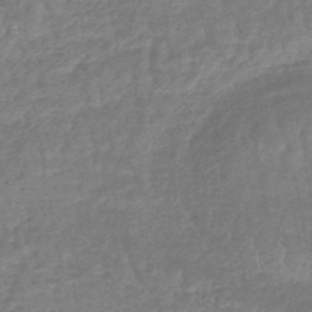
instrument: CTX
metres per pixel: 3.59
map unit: HNhu
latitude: -48.1606
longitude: 97.0865
